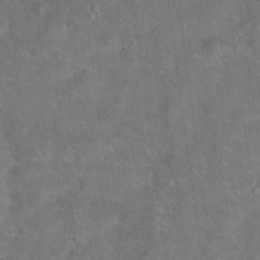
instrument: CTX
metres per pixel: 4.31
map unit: Hto
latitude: 18.7624
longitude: -43.4615
